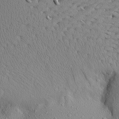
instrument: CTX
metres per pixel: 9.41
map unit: Aa
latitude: 22.9703
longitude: -144.1011
